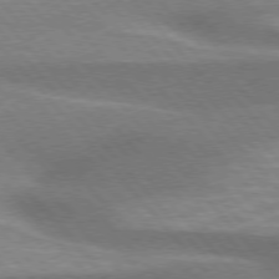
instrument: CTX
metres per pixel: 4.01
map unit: lApd
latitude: 75.9717
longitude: -58.8947
